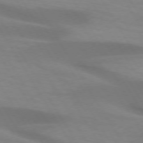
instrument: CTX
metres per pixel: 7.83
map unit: lApd
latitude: 73.1781
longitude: -53.3293
